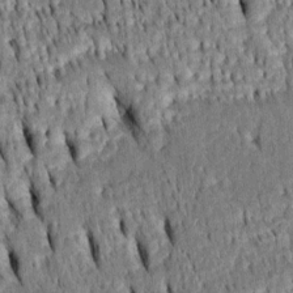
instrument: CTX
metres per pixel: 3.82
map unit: Htu
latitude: -4.3684
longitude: 152.0661
